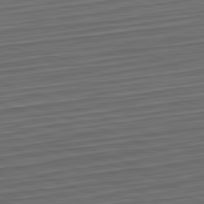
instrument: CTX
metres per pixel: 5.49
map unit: Hpe
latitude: -82.6896
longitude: 15.3132
